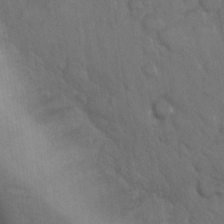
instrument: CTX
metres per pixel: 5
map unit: Nhu
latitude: 27.6883
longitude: -68.5735
